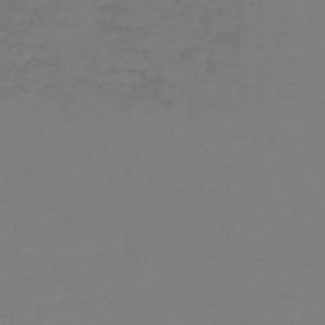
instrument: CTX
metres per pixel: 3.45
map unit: lHb
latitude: -45.6533
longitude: 68.9352
